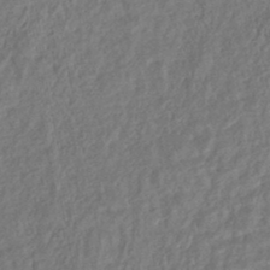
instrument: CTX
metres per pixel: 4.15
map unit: HNhu
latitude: -44.1795
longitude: 101.8800
